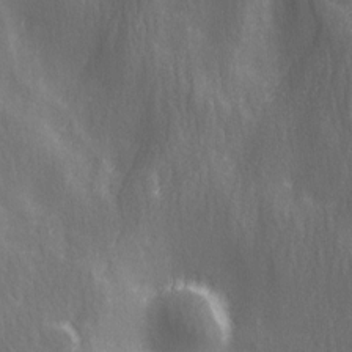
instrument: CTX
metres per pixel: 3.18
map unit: Ave
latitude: 13.2726
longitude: -104.6680
